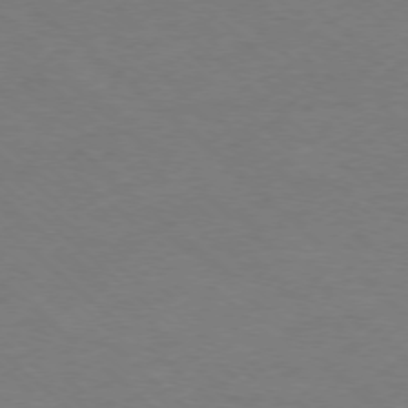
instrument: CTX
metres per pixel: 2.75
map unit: Ap
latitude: -77.2187
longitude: -77.3481
